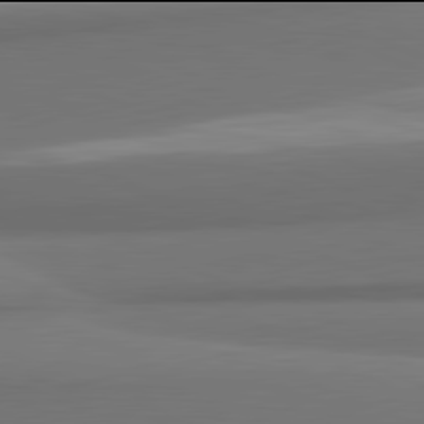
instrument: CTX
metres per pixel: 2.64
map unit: lApd
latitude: 81.9906
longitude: 170.5763
